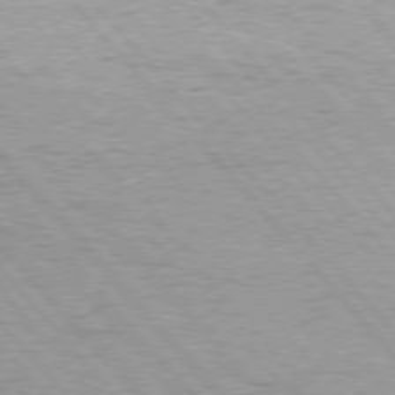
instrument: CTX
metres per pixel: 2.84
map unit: Hpe
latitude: 76.6301
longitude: -164.0444
